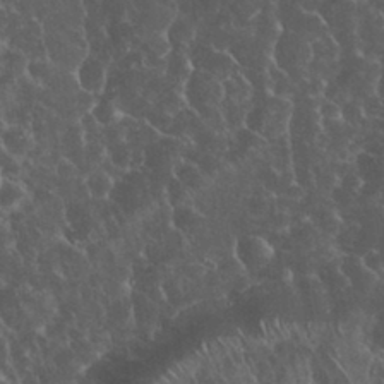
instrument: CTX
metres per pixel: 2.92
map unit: eHh
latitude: 33.7261
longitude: -64.8947
